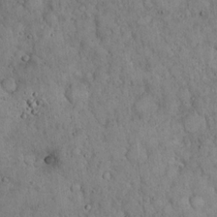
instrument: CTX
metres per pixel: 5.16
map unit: Hto
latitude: 18.4790
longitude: -60.6112
